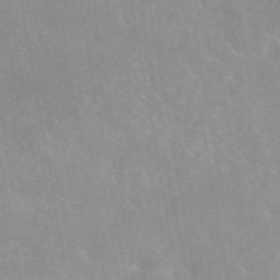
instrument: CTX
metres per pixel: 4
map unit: eAb
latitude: 45.3481
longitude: 124.8975
